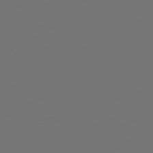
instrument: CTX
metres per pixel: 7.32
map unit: Hpe
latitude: 78.1011
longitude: -166.2711
